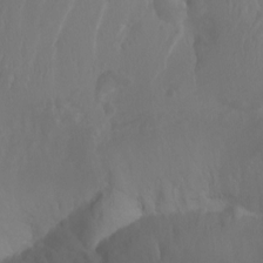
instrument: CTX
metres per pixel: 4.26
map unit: Aa
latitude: -13.2565
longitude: -67.6505
